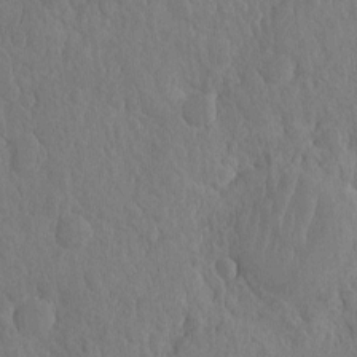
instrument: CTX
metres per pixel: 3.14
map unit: eHh
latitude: -2.7652
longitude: 14.7275
